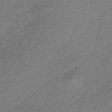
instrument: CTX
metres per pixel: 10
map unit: lHb
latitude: -34.7085
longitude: 61.5210
